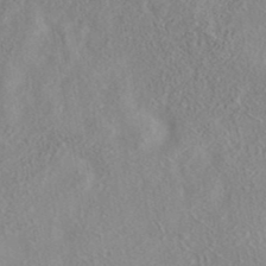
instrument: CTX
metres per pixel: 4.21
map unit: eAb
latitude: 40.1577
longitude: 105.6155
